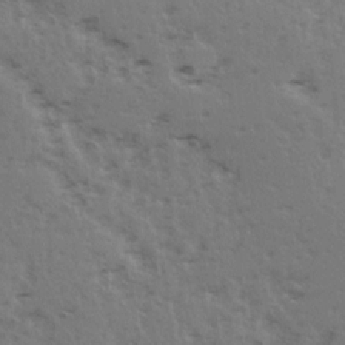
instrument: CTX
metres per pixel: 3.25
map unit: Ave
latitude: 15.2915
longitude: -103.9717
